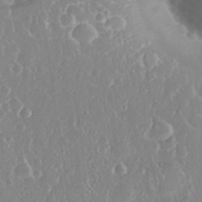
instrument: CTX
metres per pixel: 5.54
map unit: eHh
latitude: 33.3671
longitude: -59.7450
